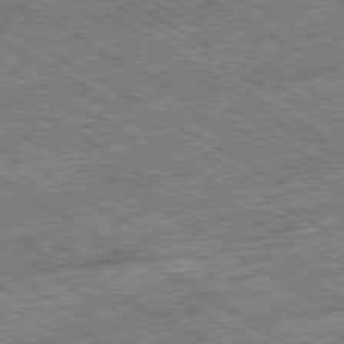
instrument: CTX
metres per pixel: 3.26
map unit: Ap
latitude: -79.9745
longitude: -79.4427
